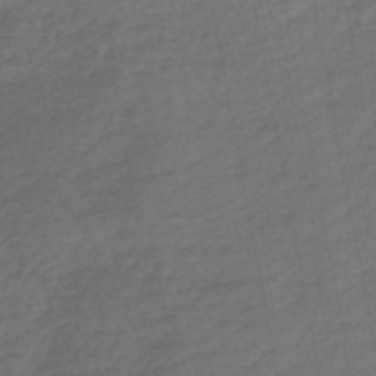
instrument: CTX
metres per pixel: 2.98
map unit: HNb
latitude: -49.2754
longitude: 58.5195
